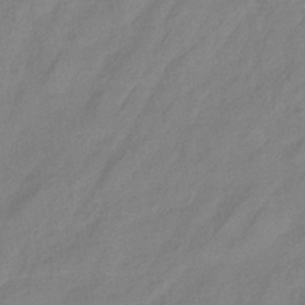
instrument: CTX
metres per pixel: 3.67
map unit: eHb
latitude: -33.4833
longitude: 74.9542
